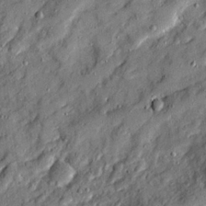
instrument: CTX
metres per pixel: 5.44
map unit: Ave
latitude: 19.3292
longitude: -129.3482
